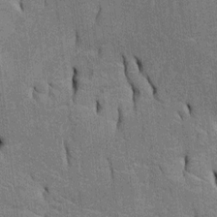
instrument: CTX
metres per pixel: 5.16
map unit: Htu
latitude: -5.1053
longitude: 152.5951
